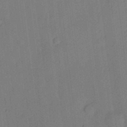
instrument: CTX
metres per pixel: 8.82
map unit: eHh
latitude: 3.8961
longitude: -73.6316
